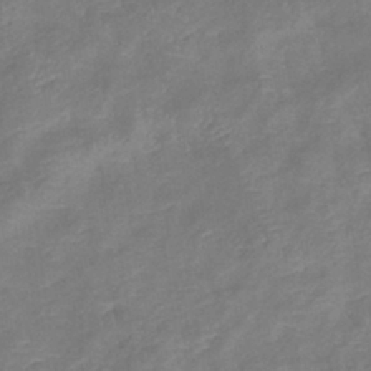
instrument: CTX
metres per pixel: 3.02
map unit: eHb
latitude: -38.3495
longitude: 75.6155
